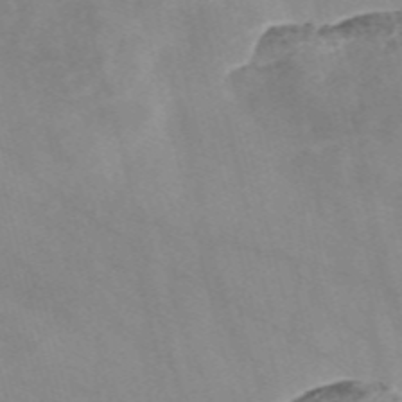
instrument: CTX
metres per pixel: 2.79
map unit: Nve
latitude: -58.1605
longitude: 58.4062
